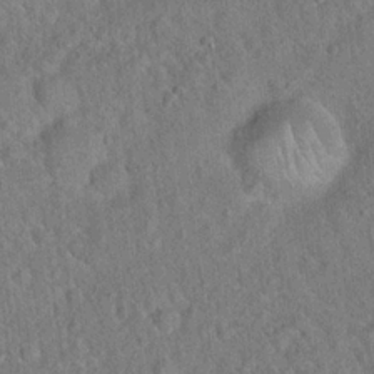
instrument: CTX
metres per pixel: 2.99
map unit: Hto
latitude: 17.4993
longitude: -52.3090
